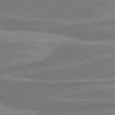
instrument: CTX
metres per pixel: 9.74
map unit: lApd
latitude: 81.0269
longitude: -174.3845
